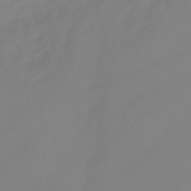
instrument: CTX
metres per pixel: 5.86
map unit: Nhu
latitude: -28.6141
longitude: -64.0255
